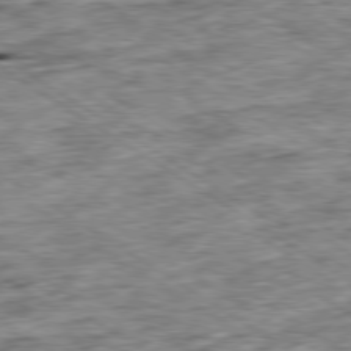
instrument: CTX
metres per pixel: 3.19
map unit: Ap
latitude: -79.8044
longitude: -74.8758
